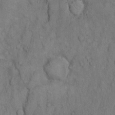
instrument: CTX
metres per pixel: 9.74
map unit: Hto
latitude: 10.8947
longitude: -60.9136
